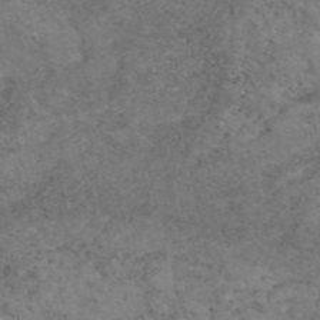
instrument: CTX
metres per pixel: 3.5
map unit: eAb
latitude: 47.5938
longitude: 116.0283
